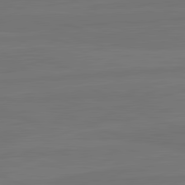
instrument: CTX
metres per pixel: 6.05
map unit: lApd
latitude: 82.2900
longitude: -179.3860
